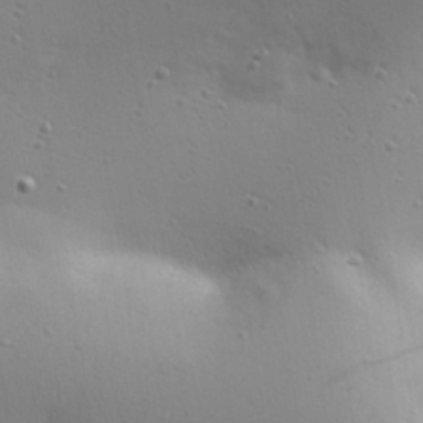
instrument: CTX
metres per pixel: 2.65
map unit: eHh
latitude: 25.4048
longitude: -71.0269
